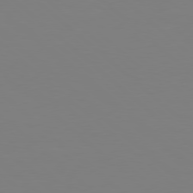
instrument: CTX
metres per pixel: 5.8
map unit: Hpe
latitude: 78.1011
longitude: -172.0633
